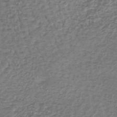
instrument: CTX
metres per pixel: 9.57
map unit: lHb
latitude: -38.4062
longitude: 63.9367
